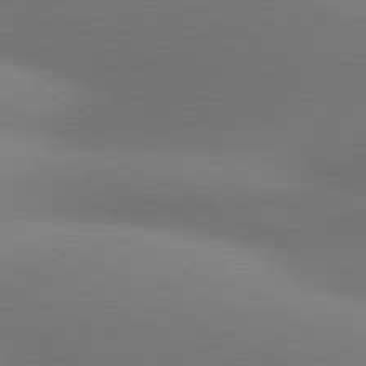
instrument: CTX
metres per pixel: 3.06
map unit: lApd
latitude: 80.7813
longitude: 129.2943
